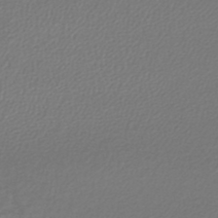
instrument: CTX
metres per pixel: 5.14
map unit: lHb
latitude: -44.9920
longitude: 75.8234
